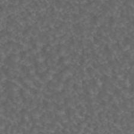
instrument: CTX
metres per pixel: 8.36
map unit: ANa
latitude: 44.5923
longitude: 24.1417
